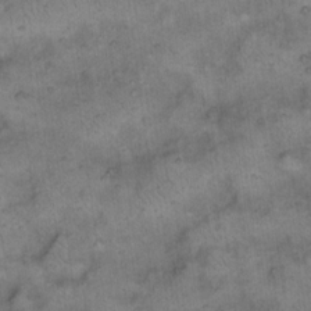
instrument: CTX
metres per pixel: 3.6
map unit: eHh
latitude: 14.3090
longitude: -64.4034
